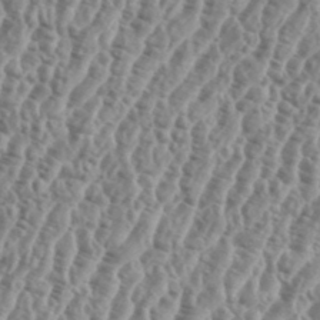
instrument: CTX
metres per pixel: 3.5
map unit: eHh
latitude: 36.6869
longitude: -135.9339
